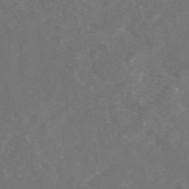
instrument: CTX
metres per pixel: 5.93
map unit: eAb
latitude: 46.6113
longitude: 126.4629
